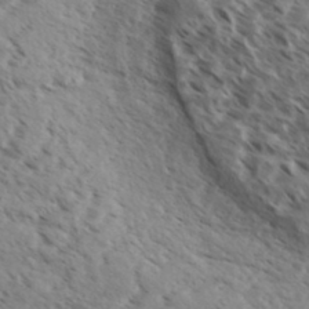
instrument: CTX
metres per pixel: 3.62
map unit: eHh
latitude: 36.2712
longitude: -138.7624
